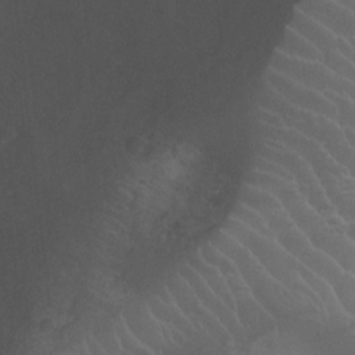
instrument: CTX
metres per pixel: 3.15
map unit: Ht
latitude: -9.8800
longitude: -21.3104
